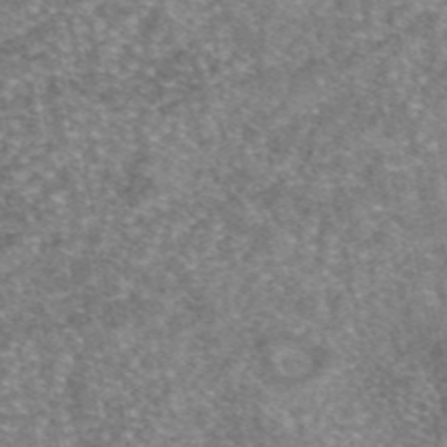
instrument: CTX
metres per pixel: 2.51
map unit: eAb
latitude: 46.1011
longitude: 103.2565
